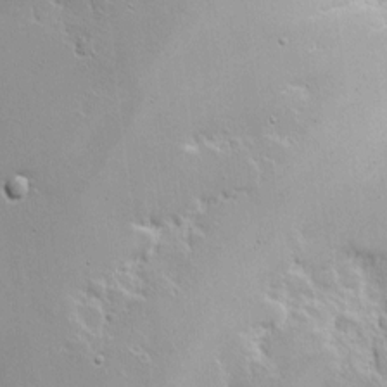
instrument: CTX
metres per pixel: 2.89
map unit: Nhe
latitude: -2.5195
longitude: -59.4615
